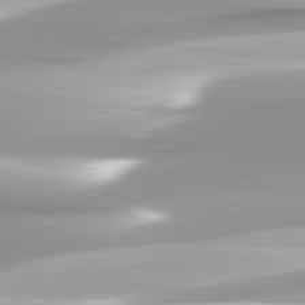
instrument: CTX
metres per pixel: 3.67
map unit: lApd
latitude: 82.7624
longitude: -139.5560
